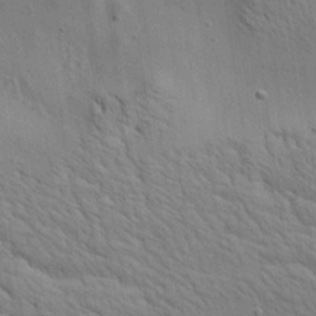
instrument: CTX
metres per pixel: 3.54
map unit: Aa
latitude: 21.8584
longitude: -141.8205
